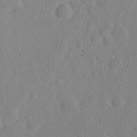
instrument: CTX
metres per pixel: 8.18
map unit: eHh
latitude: 23.9339
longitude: -66.3656
